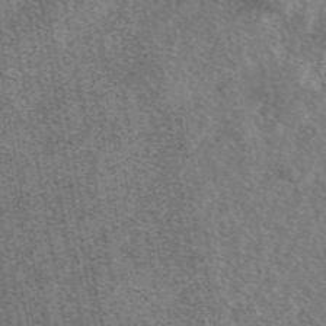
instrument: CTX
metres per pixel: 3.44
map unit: eAb
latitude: 47.9339
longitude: 117.5966
